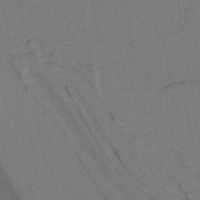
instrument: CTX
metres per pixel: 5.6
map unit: lHb
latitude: -38.8597
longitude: 55.0487
